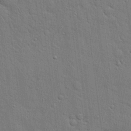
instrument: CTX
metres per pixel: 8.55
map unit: Hto
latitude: 19.0080
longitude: -51.8205
